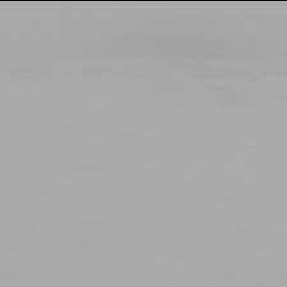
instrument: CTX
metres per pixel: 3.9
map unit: Hpe
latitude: 77.9906
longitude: -135.0269
